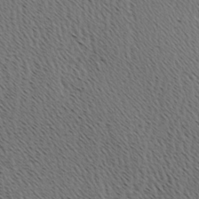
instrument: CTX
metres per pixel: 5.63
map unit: Hve
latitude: 3.5371
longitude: -124.9324
